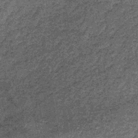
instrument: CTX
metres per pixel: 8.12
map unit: lHb
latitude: -38.1794
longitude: 65.5588
